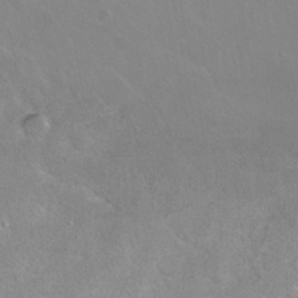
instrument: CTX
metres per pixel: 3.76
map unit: Ht
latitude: 1.3481
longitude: -33.0270
